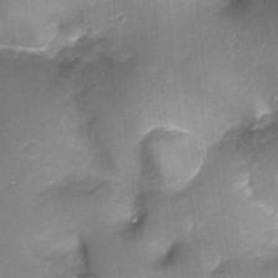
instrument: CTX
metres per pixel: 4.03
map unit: Ht
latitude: -17.6155
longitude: -44.7435
